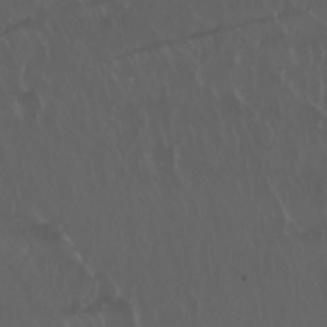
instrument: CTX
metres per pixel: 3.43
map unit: Nhu
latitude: 29.8394
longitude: -58.9514
